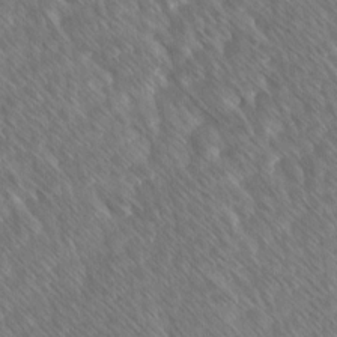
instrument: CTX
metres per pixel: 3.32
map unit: Ave
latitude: 8.4223
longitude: -106.4601
